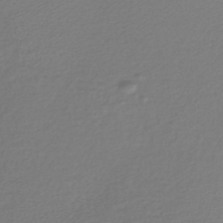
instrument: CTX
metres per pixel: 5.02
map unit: lHb
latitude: -43.5210
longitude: 69.7477
